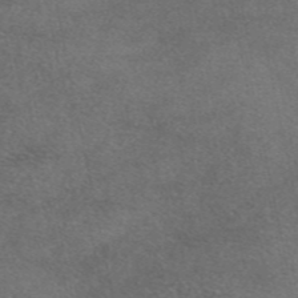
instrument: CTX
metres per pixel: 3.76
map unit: eAb
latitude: 47.4616
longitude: 114.0850
